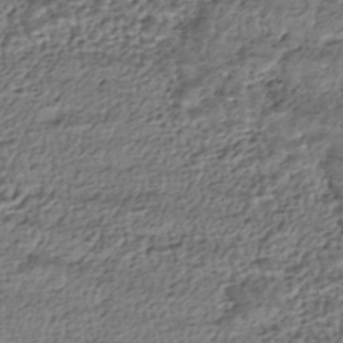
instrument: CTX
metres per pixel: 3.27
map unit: HNhu
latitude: -44.0094
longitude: 106.1795
